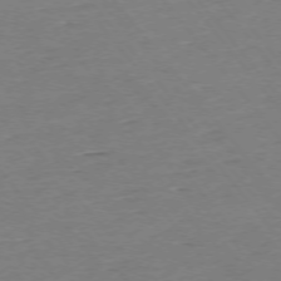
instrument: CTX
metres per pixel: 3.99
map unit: Ap
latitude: -75.1998
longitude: -81.4426
